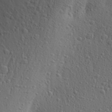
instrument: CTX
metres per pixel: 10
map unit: Aa
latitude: 27.4804
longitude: -144.3467
